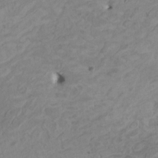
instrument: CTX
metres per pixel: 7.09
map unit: HNhu
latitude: 3.9528
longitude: -3.3481
